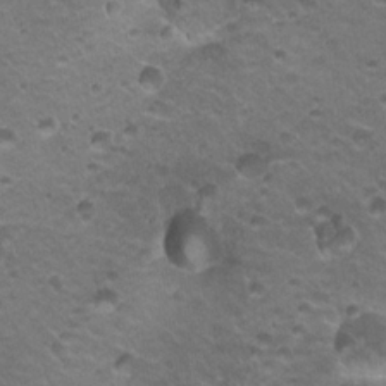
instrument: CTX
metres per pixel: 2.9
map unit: Hto
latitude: 21.2915
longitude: -32.4034
